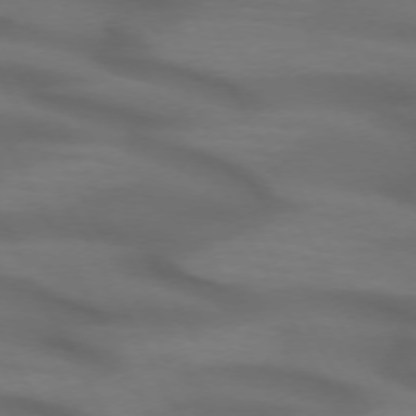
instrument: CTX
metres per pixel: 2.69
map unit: lApd
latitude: 71.8583
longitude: -50.6868
